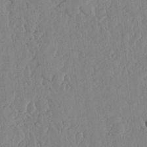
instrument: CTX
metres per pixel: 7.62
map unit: lHvf
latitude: 17.5371
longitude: -116.1767
